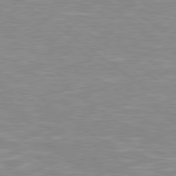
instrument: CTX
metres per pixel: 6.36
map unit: Hpe
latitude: 79.1970
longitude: -121.5749
